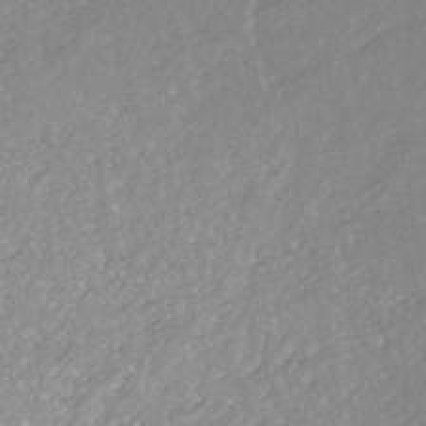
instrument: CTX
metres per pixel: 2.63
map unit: HNhu
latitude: -44.6141
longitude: 98.4251
